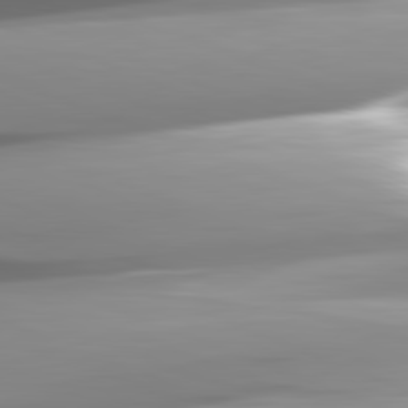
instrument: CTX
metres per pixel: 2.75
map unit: lApd
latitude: 82.1577
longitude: -147.9339
